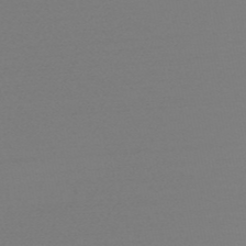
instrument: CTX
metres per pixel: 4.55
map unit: HNb
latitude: -49.7667
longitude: -43.0647
